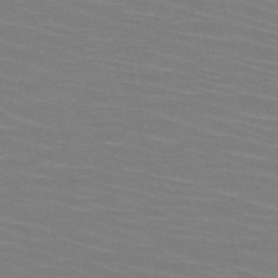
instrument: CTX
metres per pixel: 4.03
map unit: HNb
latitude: -46.8597
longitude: -45.5371
